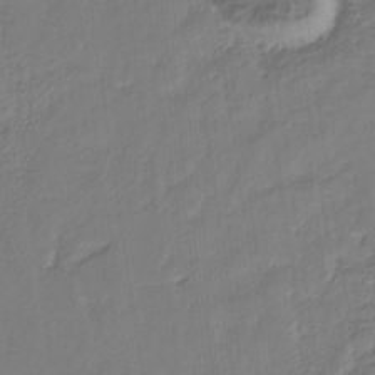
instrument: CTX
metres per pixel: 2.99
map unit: eHb
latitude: -30.0850
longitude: 67.2565
